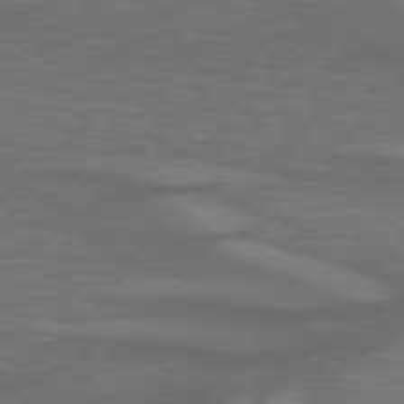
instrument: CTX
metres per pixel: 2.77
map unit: lApd
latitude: 74.7435
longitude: -78.8191
